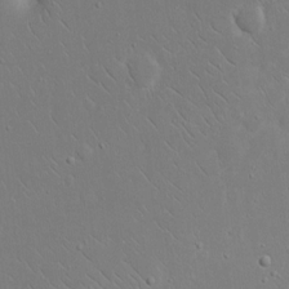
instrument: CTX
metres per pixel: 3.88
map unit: eHh
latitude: 17.4993
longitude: -71.5749
